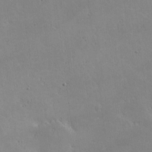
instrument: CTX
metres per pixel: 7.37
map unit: lHvf
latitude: -10.6330
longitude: -101.9717
